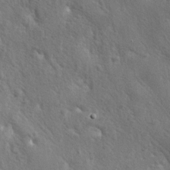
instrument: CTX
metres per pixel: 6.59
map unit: lAa
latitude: -6.4062
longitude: -125.2537
